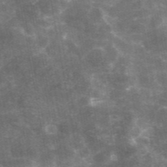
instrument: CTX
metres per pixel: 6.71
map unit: eAb
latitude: 45.9717
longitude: 119.8233
